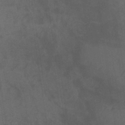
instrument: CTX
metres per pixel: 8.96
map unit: lHb
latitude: -34.7652
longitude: 66.7463
